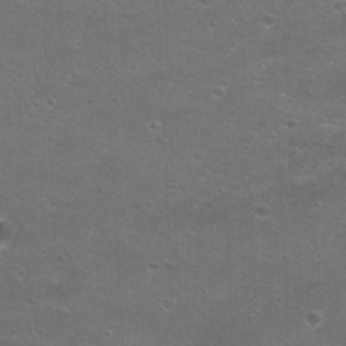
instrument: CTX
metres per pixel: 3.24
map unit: Hto
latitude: 21.4049
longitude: -43.5371
